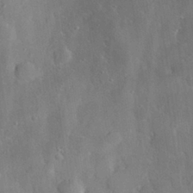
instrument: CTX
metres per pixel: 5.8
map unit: eHh
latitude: 28.9513
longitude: -78.2145
